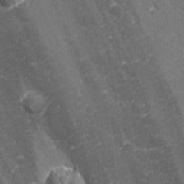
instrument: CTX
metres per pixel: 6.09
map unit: lHvf
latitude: 26.4979
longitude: 142.6896
